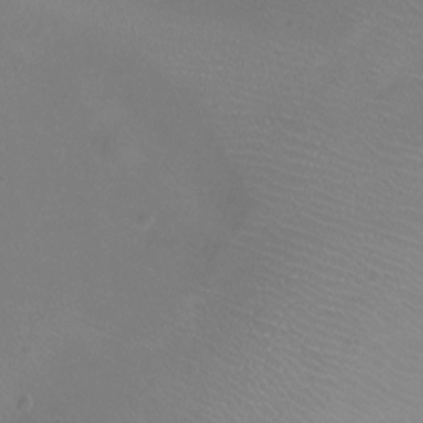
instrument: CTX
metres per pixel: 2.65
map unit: Ht
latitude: -6.6140
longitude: -19.5371
